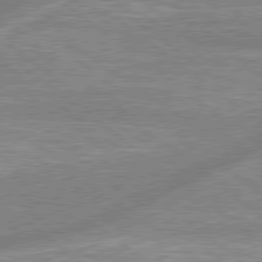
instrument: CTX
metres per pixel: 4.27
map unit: lApd
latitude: 78.8758
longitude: -158.5924
